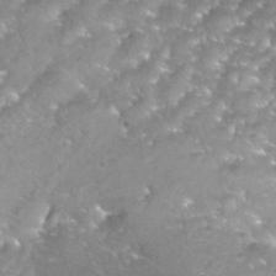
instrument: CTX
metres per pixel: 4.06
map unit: Nhu
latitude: 24.8946
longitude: -53.7072
